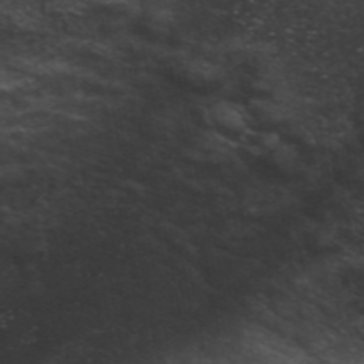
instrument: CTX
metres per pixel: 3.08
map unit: ANa
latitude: 48.4601
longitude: -74.7435
